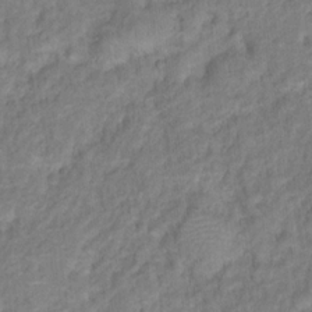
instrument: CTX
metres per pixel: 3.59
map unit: Hto
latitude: 16.5168
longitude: -40.3845
